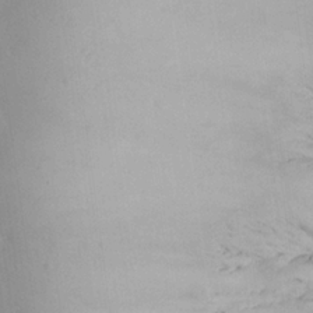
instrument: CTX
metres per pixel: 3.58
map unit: Aa
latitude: 23.6505
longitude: -127.5371
